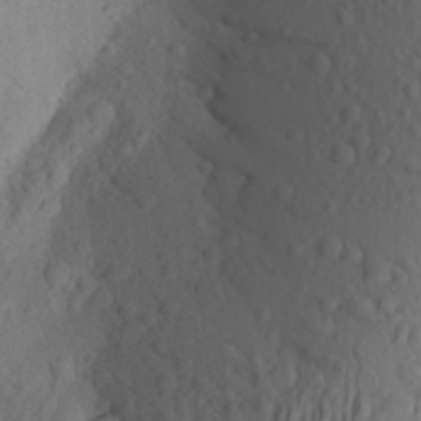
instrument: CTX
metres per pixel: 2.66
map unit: Aa
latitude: 26.1767
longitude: -147.0837
